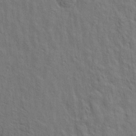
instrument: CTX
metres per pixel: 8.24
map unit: Aa
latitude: 21.3293
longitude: -140.7246
